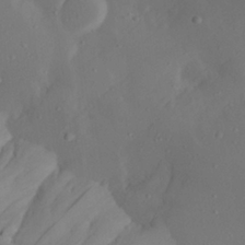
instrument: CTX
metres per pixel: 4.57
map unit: Aa
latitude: 26.2145
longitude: -128.5357
